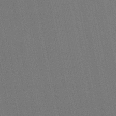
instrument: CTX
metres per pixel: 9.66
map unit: lHb
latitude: -46.2550
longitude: 57.5777
